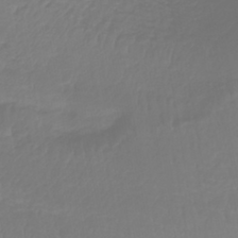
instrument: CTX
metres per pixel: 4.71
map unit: lHb
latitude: -41.1809
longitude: 65.8612
